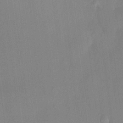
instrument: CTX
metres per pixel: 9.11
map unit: HNhu
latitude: 13.5749
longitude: 12.4062
